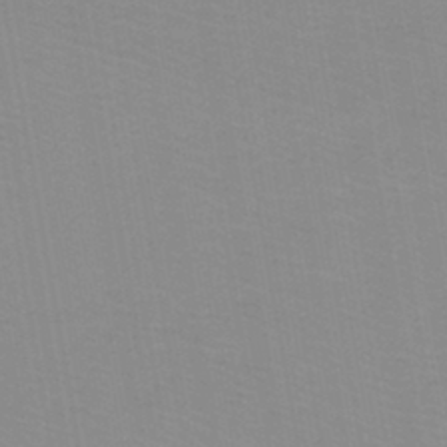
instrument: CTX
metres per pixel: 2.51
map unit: lHb
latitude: -44.1228
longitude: 53.2187
